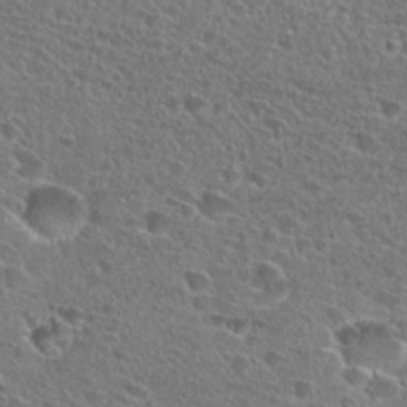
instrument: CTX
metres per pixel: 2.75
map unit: Hto
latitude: 25.7827
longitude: -46.1389
